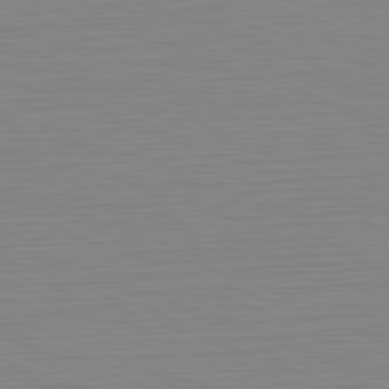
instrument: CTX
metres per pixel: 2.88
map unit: Hpe
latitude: -82.1606
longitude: 9.7666
